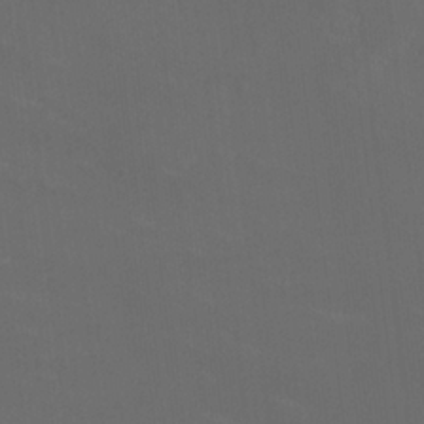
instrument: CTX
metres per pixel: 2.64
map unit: HNhu
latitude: 0.5545
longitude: -2.2711
